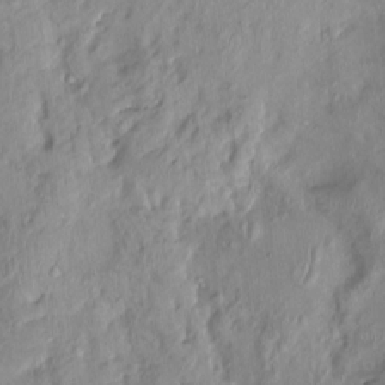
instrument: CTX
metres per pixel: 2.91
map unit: Nhu
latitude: -0.1417
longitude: -15.4427
